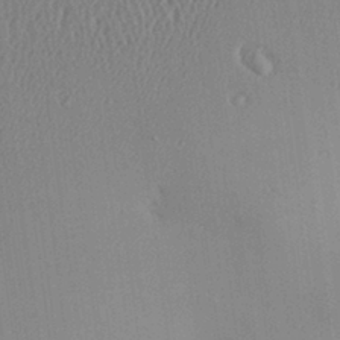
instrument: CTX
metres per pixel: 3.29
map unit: Aa
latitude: 28.9136
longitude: -137.2537
